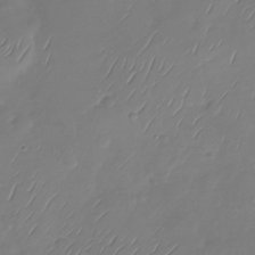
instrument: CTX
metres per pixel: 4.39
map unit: Nhu
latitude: -28.9731
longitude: -59.4426
